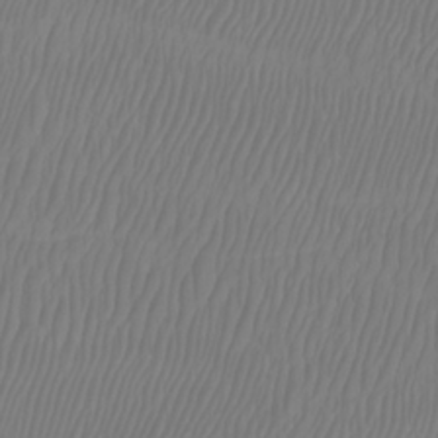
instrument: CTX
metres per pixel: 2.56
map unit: Htu
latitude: -8.5196
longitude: -74.8758
